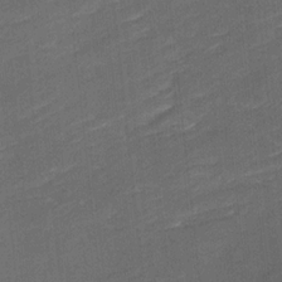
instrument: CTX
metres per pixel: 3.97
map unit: Ave
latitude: 16.9892
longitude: -137.1215
